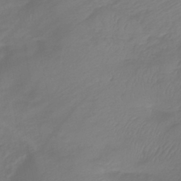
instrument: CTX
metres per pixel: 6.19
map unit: lHb
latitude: -41.7100
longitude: 76.9731
